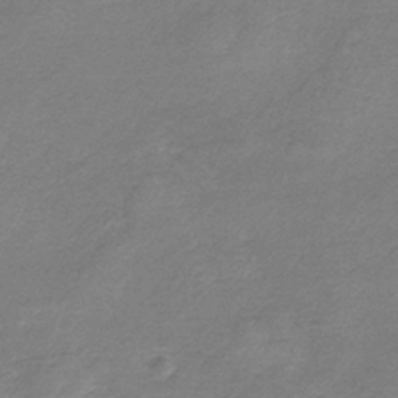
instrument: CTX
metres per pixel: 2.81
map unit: HNb
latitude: -34.8786
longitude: 55.7478
